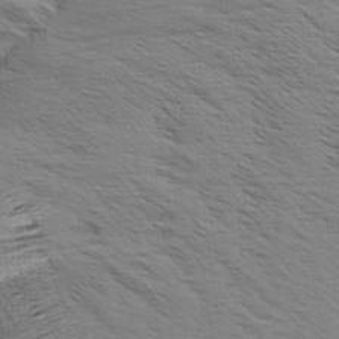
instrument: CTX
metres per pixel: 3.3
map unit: Aa
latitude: 8.7246
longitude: -140.8758
